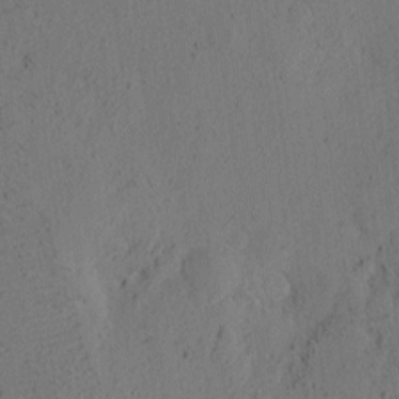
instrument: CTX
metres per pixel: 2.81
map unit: eHh
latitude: 2.8758
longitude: -78.5924
